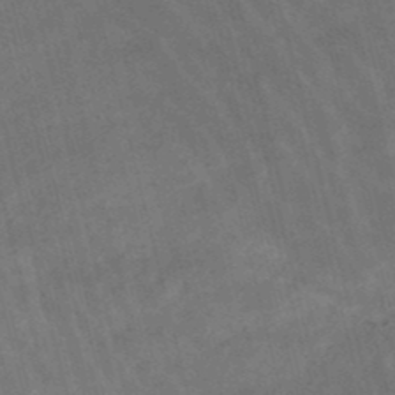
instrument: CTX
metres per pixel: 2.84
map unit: lHb
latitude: -47.8044
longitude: 76.3873
